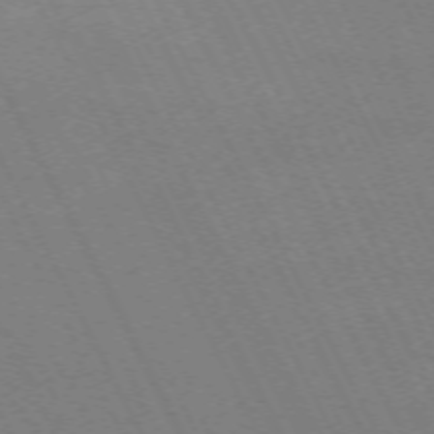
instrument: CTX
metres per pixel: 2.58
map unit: Hpe
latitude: -71.3510
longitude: 8.6140
